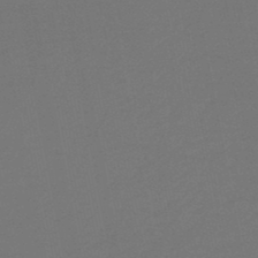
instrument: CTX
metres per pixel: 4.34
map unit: HNb
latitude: -47.8233
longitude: 56.2361
